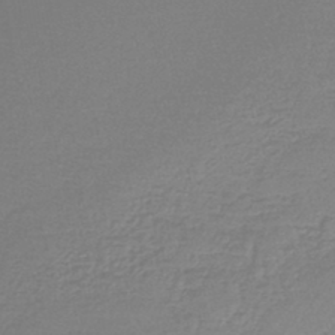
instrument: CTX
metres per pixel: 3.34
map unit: lHb
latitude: -44.5007
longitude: 68.0850
